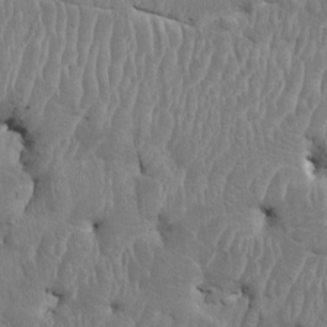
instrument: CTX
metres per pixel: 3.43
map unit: HNhu
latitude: 4.1767
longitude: -6.8380
